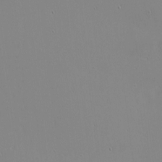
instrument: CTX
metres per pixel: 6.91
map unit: eHh
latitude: -3.2942
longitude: -80.7813
